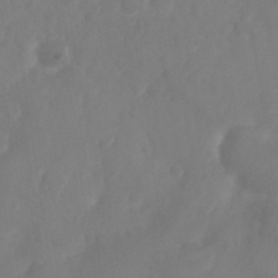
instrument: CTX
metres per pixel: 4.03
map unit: Nhu
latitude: 25.6316
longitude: -62.9892
